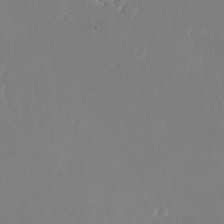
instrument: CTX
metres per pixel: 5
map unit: Nhu
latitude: -26.3117
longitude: -72.0822
